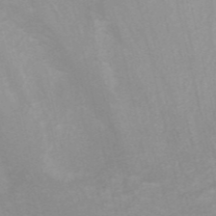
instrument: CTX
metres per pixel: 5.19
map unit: ANa
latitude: 44.6301
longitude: 27.7855
